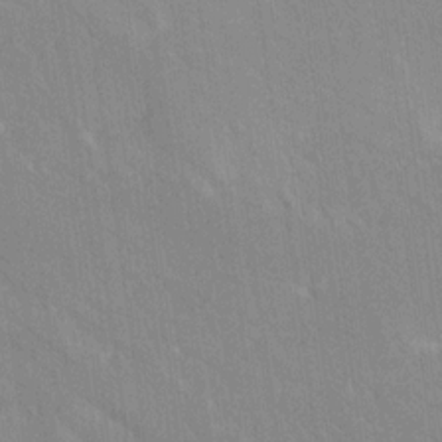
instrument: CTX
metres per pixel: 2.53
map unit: Ave
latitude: 19.1970
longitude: -136.6491
